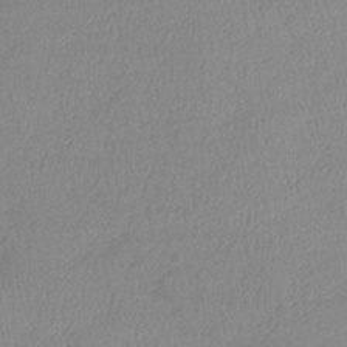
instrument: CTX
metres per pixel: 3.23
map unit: lHb
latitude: -40.8408
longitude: 74.3496
